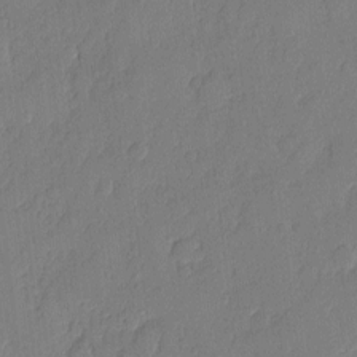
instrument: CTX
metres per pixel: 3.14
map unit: eHh
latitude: 5.0836
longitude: -75.6883
